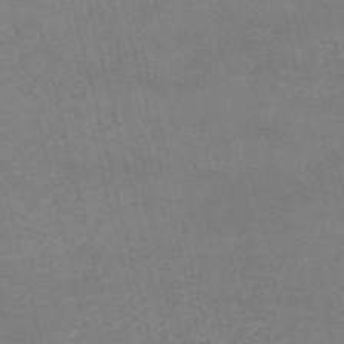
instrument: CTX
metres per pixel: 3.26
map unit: HNb
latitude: -53.5588
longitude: -37.0459
